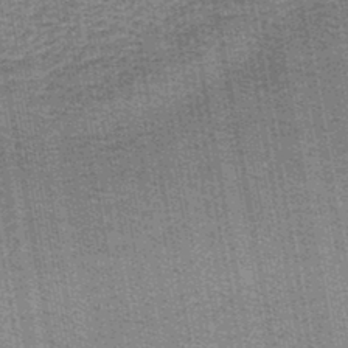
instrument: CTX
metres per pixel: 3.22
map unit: lHb
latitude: -44.4440
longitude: 57.7855
